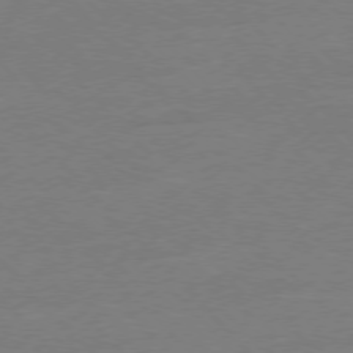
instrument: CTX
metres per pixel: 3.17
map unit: Ap
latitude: -77.5021
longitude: -95.4805
